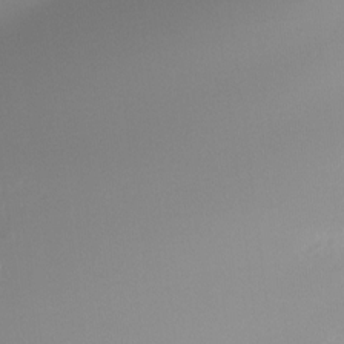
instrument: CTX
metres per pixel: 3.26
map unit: Htu
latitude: -14.7464
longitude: -45.1970
